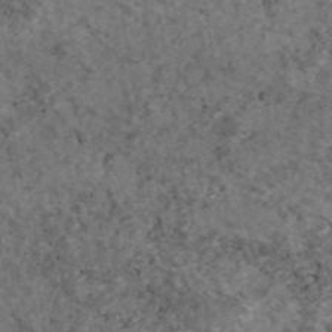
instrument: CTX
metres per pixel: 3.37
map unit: eAb
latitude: 46.4412
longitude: 118.0283
